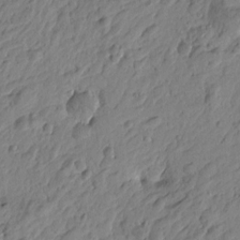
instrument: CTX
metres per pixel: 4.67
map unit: Htu
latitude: -4.2739
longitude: 179.9556
